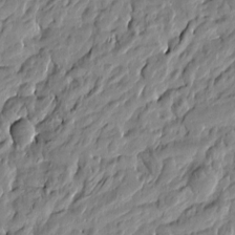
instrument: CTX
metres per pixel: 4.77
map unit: Htu
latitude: -5.0486
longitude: 177.9745
